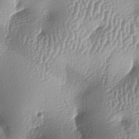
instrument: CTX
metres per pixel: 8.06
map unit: lAa
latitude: -6.4251
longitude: -127.4238
